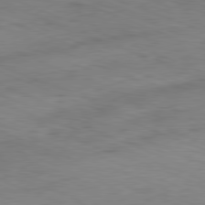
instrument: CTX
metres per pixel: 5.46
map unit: Ap
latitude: -81.8045
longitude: -70.1767
